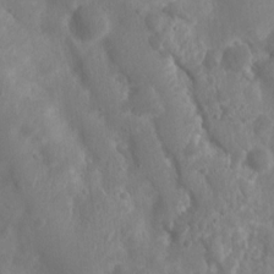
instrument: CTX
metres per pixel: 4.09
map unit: Nhu
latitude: 5.9528
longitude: -18.9702
